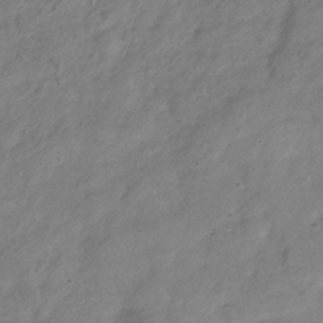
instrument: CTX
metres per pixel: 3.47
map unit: Hve
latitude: -32.8219
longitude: 90.8597
